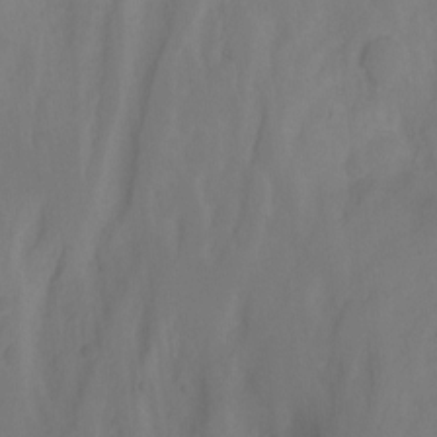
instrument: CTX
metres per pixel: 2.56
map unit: Nhu
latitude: -7.6155
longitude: -44.1955
